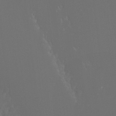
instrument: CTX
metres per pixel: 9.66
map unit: Hto
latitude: -6.5384
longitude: -49.3482
